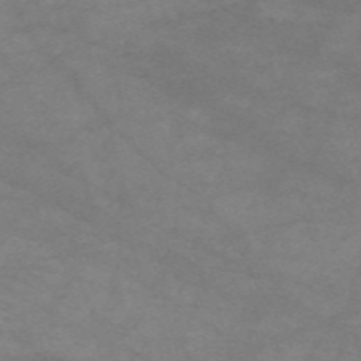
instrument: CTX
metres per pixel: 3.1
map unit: Nve
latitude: -59.6343
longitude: 59.4076
